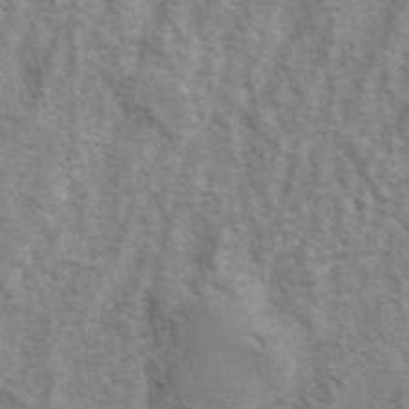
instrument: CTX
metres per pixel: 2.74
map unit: eAb
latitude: 41.1214
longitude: 105.6155
